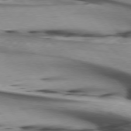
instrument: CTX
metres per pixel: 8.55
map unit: lApd
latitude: 75.7828
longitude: -65.8961
